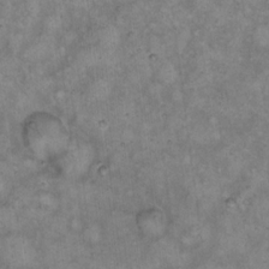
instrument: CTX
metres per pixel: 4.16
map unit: eHh
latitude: 14.7436
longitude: -64.5357
